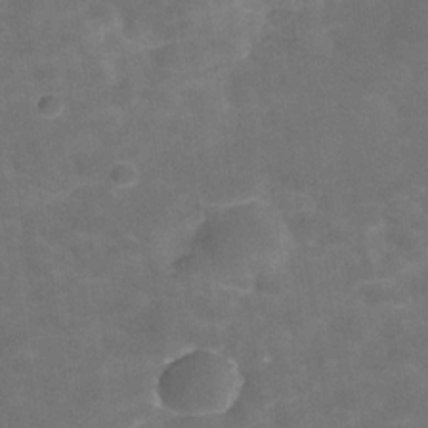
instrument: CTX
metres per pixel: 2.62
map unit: Hve
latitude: -29.7856
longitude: 93.4454
